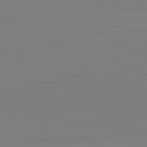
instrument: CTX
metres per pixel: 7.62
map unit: Hpe
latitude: -82.5007
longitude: 10.1039
